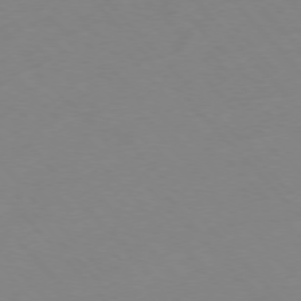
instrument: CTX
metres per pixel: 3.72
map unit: Hpe
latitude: -76.6141
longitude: -19.4048
